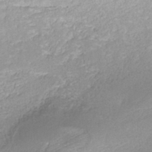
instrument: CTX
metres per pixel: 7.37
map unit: ANa
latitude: -36.5007
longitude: 94.8974
